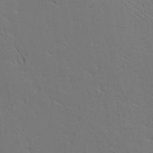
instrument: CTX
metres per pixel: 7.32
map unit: Aa
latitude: 17.3671
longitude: -125.9528
